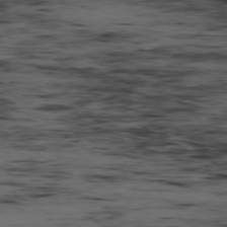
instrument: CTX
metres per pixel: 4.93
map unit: Hpe
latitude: -79.0108
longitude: 13.0675
